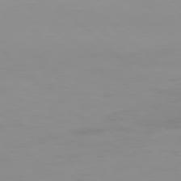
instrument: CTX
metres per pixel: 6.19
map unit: Hpe
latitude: -78.2550
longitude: 14.9920
